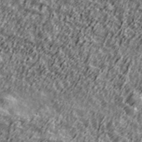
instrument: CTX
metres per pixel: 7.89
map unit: Ave
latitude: 41.8394
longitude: -113.5182
